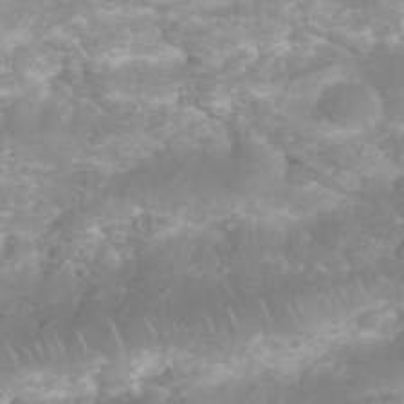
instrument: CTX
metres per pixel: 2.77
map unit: Nhu
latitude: 26.5924
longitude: -63.1592
